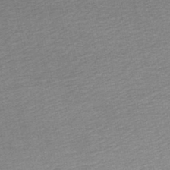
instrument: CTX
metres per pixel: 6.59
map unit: lHb
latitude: -47.3509
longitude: 58.8219
